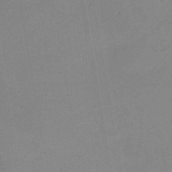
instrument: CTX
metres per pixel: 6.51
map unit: HNb
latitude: -50.9353
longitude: -51.5560
